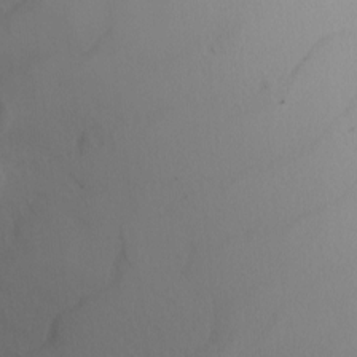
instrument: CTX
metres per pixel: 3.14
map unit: Nhu
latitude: -5.8422
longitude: -90.9892
